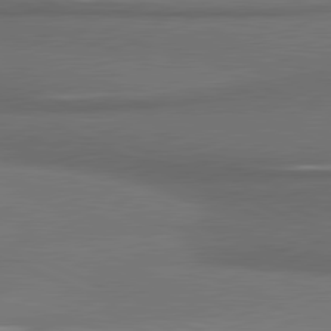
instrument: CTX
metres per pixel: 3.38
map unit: lApd
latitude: 81.2348
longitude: 175.0297
